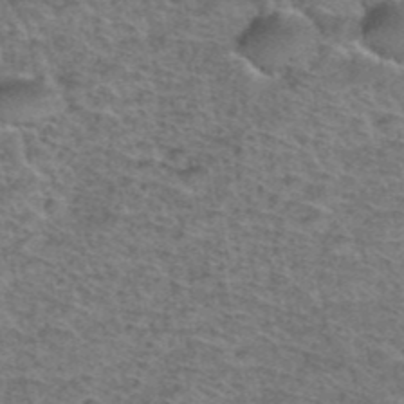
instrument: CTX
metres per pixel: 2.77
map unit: Hto
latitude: 38.1011
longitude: -45.6694
